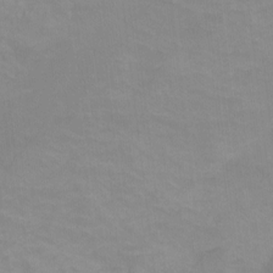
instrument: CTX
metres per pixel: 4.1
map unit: Nhu
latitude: -11.5777
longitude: -40.2711
